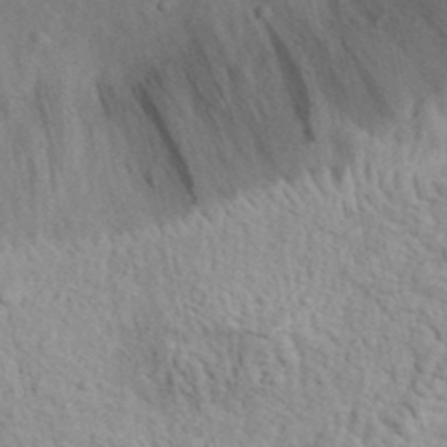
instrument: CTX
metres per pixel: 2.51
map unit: eHh
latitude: 35.3103
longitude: -78.4223
